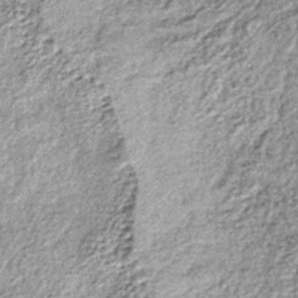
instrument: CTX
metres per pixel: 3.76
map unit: lHb
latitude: -38.3873
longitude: 67.8045
